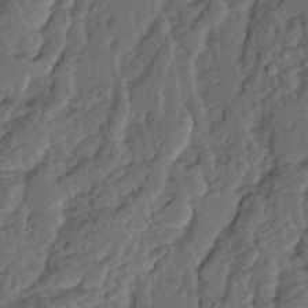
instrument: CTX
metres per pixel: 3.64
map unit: Ave
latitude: 14.3846
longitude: -136.2712
